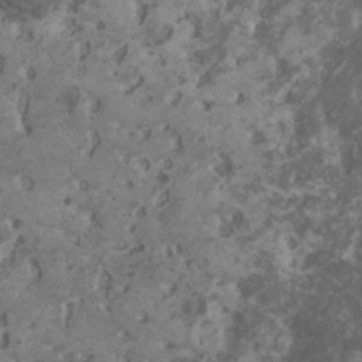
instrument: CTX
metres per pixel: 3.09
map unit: HNhu
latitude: 1.2159
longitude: 7.1620
